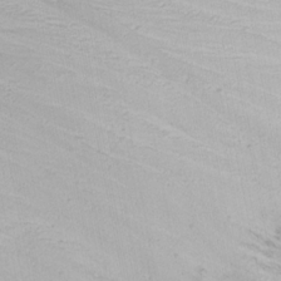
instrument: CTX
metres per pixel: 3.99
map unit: Nhu
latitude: -0.8786
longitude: -80.2522
